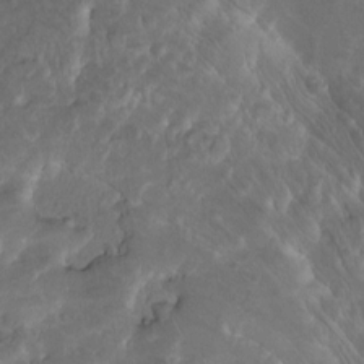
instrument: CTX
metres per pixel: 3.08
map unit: eHh
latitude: 1.1781
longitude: -55.9339
